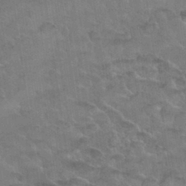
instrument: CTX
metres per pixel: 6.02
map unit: Nhu
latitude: 31.6505
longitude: -51.8016
